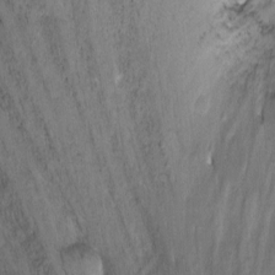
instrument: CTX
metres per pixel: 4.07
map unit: Nhu
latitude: -7.3887
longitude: -39.9528
